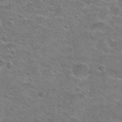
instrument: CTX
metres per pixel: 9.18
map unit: Hto
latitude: 24.9135
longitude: -49.8016
